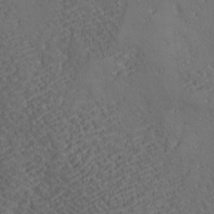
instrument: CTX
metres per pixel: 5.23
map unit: Ave
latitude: -7.0864
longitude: -119.7449
